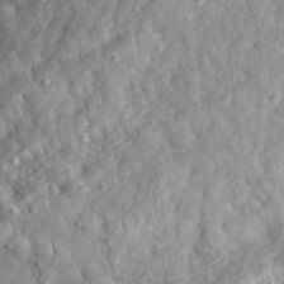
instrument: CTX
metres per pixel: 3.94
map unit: eHh
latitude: 35.0080
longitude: -79.8395
